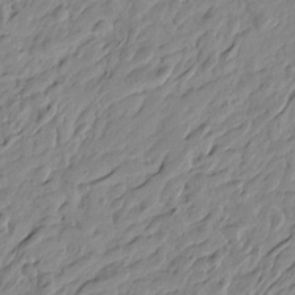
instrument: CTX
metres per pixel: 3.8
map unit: Htu
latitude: -4.5573
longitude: -179.8773
